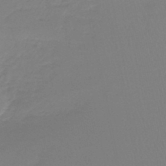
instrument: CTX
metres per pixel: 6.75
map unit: lHb
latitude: -44.7463
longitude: 55.8234
